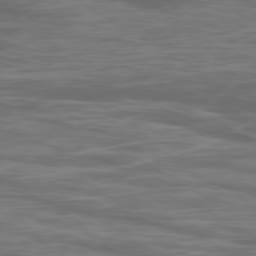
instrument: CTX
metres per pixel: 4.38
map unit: Ap
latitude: -79.1053
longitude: -75.4049
